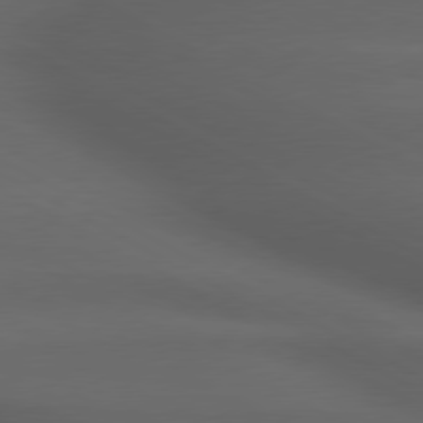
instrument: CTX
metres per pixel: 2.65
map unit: lApd
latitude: 79.3104
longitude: -119.3481
